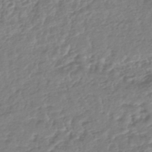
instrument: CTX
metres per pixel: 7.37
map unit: HNhu
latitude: -46.5007
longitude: 103.0864
